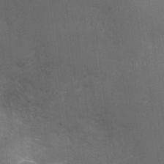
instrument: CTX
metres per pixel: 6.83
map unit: Nhu
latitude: 5.3293
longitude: -17.8772
